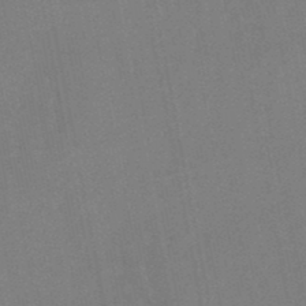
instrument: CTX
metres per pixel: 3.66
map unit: eHb
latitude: -47.0675
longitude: 78.8597
